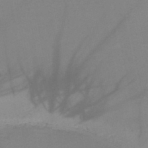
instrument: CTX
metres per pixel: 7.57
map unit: HNb
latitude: -46.2172
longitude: -42.4979
